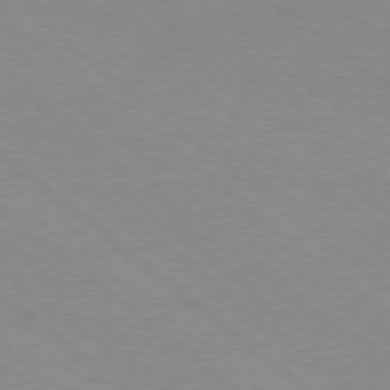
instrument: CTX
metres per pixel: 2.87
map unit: Ap
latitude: -78.6140
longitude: -65.0647
